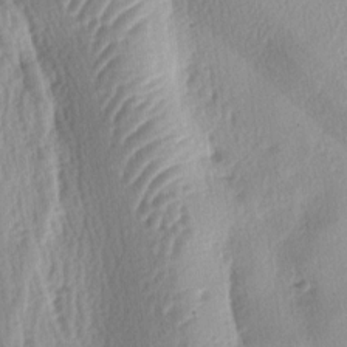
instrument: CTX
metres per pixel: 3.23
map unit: lAa
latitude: -4.3117
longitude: -125.4993
